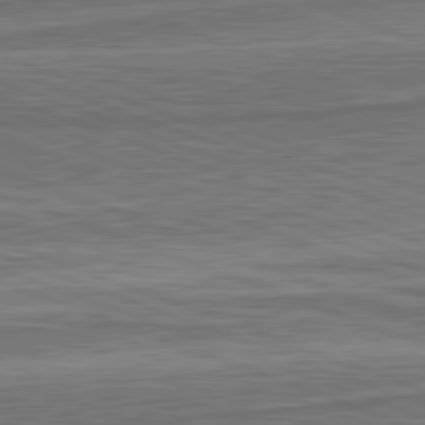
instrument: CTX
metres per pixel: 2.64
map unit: lApd
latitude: 82.1766
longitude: 167.0675
